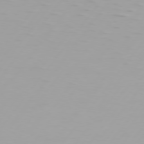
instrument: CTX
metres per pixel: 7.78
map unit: Hpe
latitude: 75.5371
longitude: -125.0080
